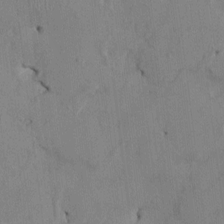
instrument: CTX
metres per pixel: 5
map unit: HNhu
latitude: 0.8947
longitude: -5.4993
